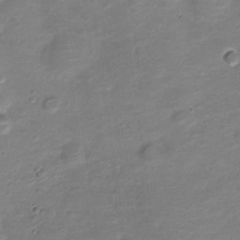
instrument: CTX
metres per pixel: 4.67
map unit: Nve
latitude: -20.5384
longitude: 104.9164
